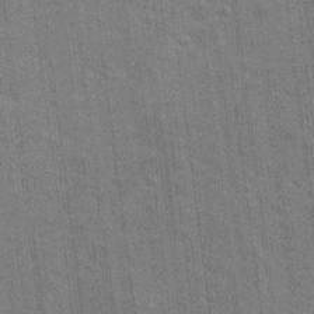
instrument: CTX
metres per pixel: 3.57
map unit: Nhu
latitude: 19.3292
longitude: -30.6302
